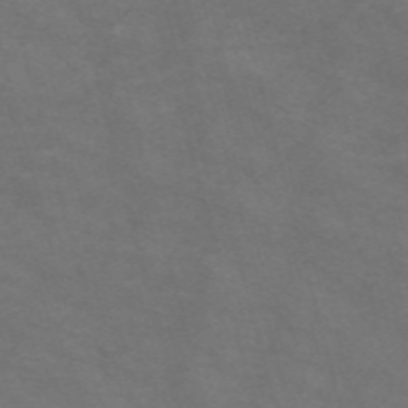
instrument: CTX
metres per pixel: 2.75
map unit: Nve
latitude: -58.8030
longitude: 58.7463
